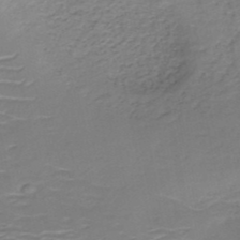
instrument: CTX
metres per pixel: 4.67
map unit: HNb
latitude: -49.8045
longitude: -47.0648
